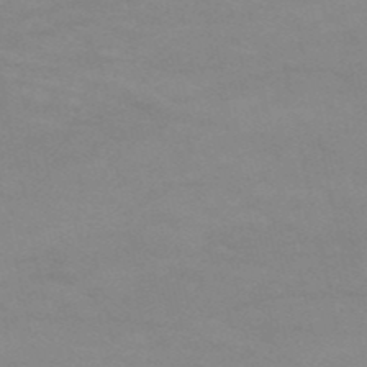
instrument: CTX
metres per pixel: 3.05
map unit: HNb
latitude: -53.0108
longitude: -45.4615
